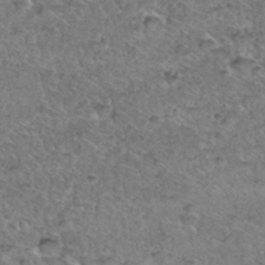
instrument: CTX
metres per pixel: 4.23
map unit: Hto
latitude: 35.9339
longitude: -47.8962
